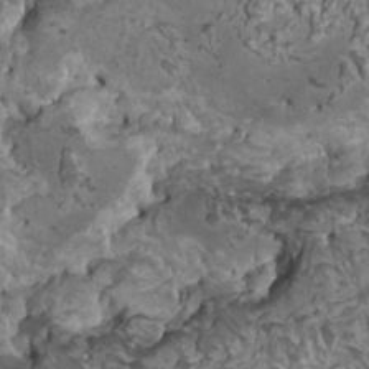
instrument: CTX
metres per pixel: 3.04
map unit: HNhu
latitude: 6.5735
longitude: -1.1970
